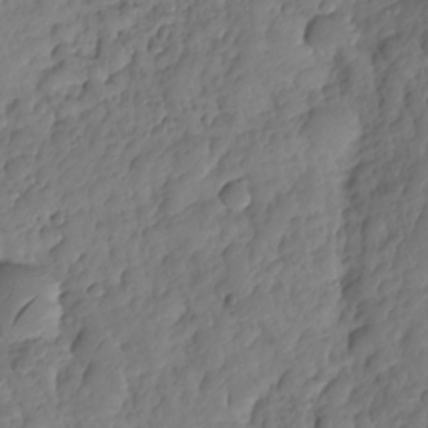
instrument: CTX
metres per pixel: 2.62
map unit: HNhu
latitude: -24.7652
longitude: 49.4455
